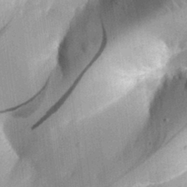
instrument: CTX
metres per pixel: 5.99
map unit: eHh
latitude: 30.6302
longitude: -79.8017
